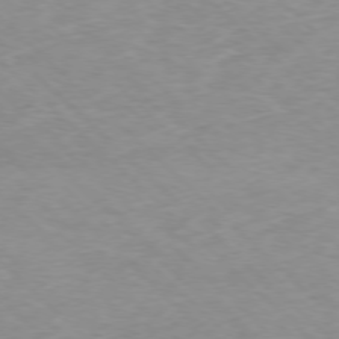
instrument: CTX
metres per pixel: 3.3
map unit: Ap
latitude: -77.1431
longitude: -93.9906
